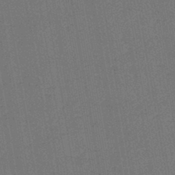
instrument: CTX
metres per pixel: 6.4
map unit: lHb
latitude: -43.8233
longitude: 62.9919
